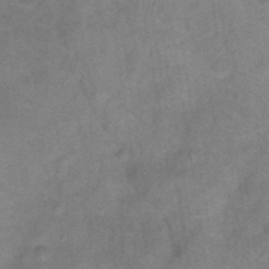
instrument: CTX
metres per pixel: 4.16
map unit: Ht
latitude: -0.1606
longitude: -33.3482
